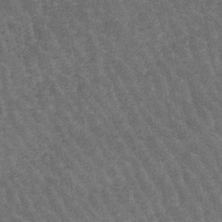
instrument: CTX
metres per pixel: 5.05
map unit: lHb
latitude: -46.5196
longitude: 76.9164
